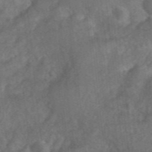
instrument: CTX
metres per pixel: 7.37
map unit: eHh
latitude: 39.8583
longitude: -56.1199
